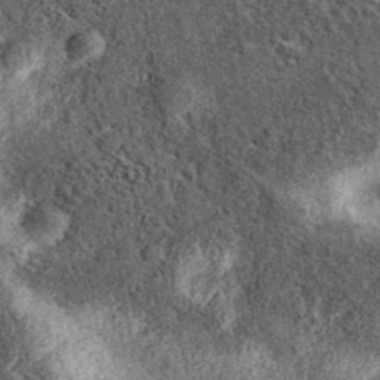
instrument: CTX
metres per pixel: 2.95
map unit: eAb
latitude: 38.3467
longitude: 107.0675
